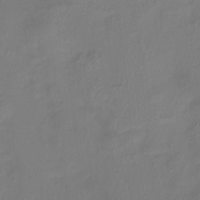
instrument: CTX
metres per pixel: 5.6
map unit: Htu
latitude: -14.0283
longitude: -45.5938
